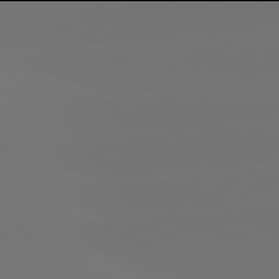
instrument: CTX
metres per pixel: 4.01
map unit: lApd
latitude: 81.9906
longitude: -150.2900
